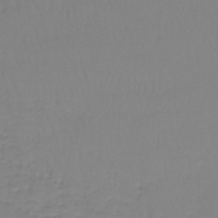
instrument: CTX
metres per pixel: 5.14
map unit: lHb
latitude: -45.0298
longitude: 62.5573
